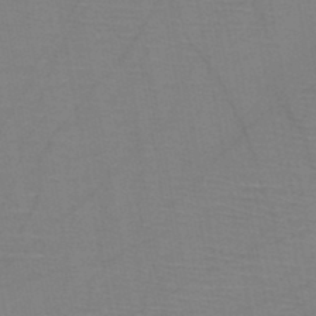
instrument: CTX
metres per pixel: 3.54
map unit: HNb
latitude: -46.0283
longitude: -40.6112
